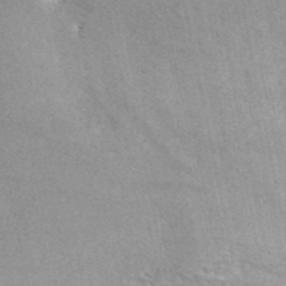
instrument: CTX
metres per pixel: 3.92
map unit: ANa
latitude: 43.3671
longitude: 46.1794
